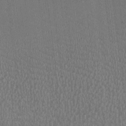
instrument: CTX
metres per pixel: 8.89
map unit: HNhu
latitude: -3.1809
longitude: -3.7638
